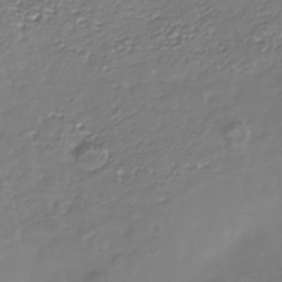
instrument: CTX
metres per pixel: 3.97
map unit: Nhe
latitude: -37.0486
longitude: -90.0822
